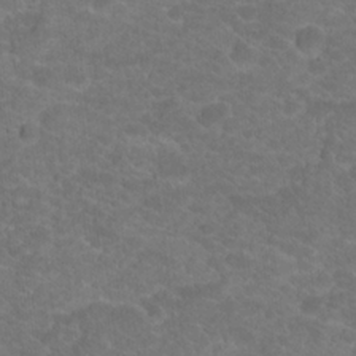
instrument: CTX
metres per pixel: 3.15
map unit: Hto
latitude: 19.1403
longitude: -37.9528
